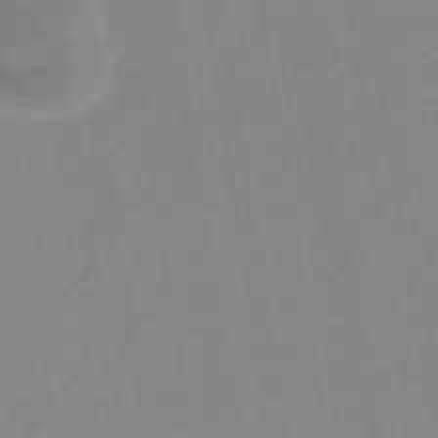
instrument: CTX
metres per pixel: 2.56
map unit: eHb
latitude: -36.3495
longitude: 74.3118
